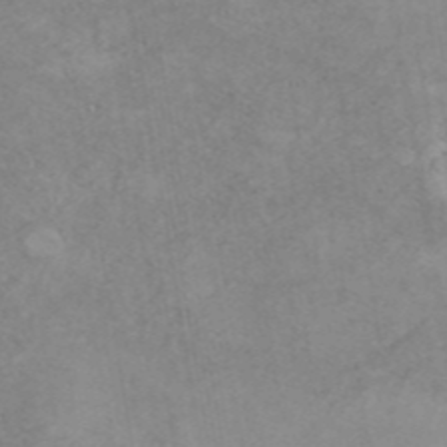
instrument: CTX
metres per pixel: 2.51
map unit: eAb
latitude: 44.6112
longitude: 126.5762
